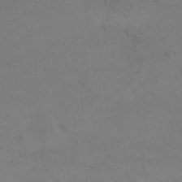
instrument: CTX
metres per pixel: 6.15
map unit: eHh
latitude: 17.3482
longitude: -66.1388
